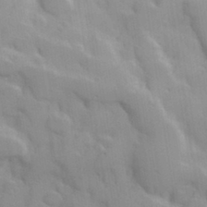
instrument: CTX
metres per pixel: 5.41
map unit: Hve
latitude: 31.0270
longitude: 150.8597
